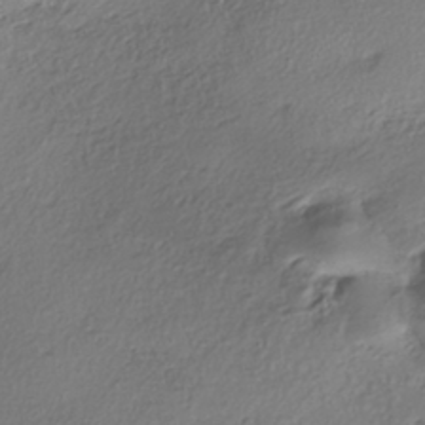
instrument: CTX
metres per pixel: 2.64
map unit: eHh
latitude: -41.1431
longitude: 121.0297
